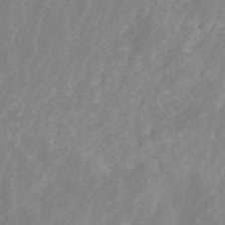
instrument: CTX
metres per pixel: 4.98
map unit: ANa
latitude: 44.3845
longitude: 22.7086
